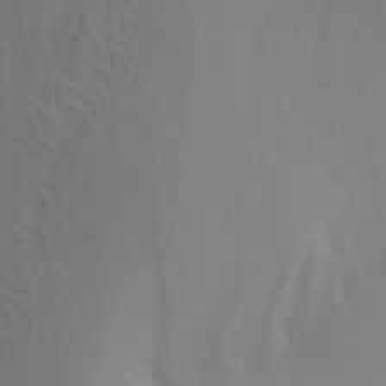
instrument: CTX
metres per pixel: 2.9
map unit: Nhu
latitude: -3.4454
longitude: -93.3859
